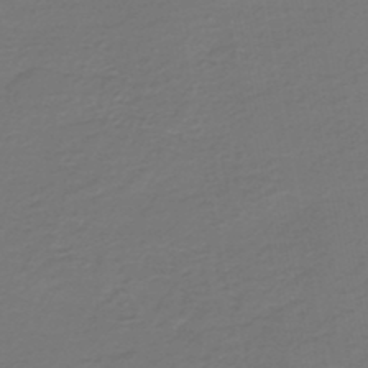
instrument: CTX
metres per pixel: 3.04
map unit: HNb
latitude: -47.4076
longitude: 52.9163
